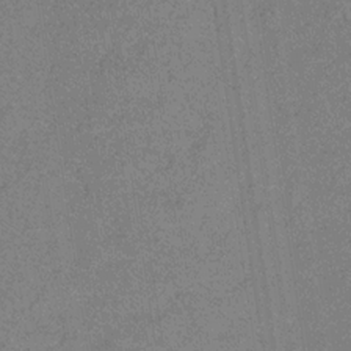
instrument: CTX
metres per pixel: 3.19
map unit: lHb
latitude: -32.5196
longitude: 66.5574
